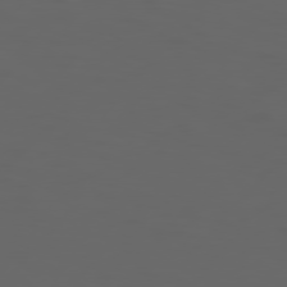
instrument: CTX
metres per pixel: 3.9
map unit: Hpe
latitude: 76.7813
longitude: -139.9906
